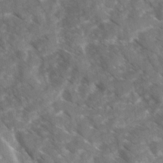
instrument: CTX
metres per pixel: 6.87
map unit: Ave
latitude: 17.6883
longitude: -130.9703
